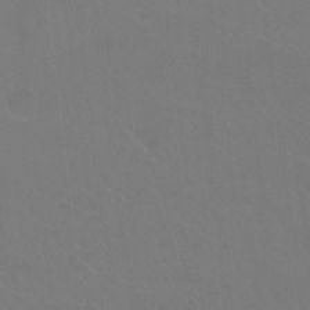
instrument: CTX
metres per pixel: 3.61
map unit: Nhu
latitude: 24.4790
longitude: -53.8017
